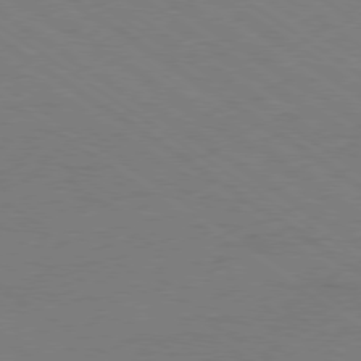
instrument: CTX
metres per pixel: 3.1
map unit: Ap
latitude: -79.3131
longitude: -53.1970
